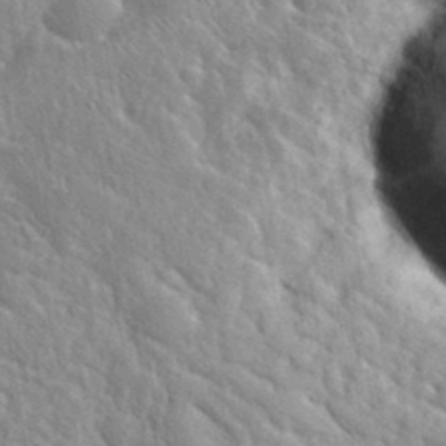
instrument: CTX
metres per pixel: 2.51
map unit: eHh
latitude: 37.8772
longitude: -61.1592
